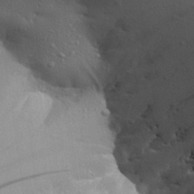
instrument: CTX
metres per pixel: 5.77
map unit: Aa
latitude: 29.2726
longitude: -132.6868
